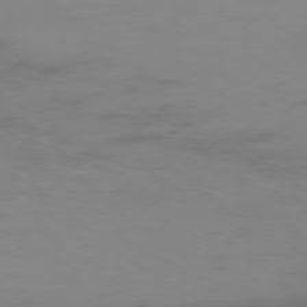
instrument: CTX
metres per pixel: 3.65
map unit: Ap
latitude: -78.5951
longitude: -95.8395
